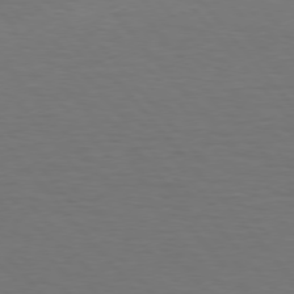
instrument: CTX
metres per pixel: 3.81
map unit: Hpe
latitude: 75.8772
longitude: -131.8773
